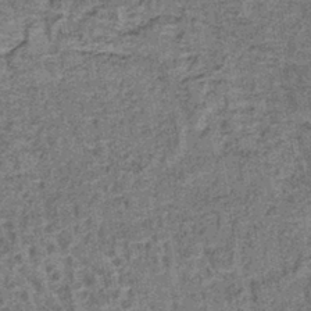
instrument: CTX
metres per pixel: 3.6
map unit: lHb
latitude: -40.4251
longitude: 58.0283
